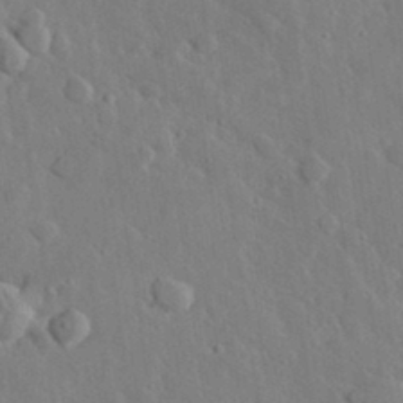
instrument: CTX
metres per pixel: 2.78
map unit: lHvf
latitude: 32.8191
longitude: -85.6127
